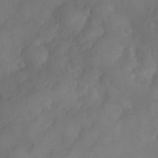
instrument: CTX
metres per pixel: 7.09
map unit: Nve
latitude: -26.6518
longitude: -148.4601
